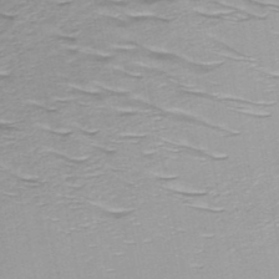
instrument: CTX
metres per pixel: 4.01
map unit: HNb
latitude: -49.2754
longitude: -52.0255
